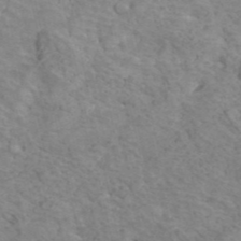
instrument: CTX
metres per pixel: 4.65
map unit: ANa
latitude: 42.1767
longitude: 15.0676
